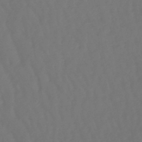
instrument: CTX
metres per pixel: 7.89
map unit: lHb
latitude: -47.8611
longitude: 79.3131
